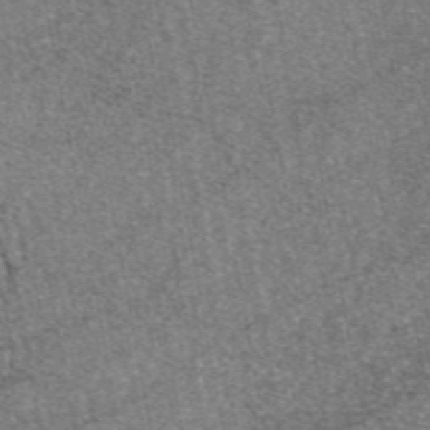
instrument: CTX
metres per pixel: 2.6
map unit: eAb
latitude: 47.2537
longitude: 107.2187
